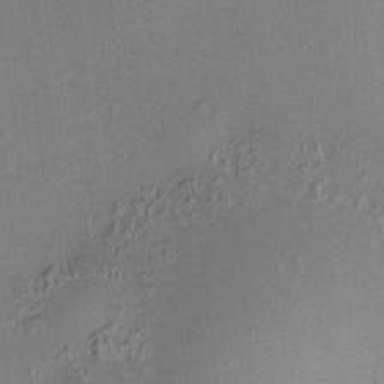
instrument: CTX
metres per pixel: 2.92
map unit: HNhu
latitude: 8.0633
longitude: 14.2551
